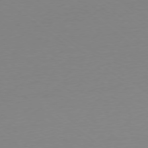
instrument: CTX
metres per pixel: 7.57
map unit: Ap
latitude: -78.5951
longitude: -65.8772
